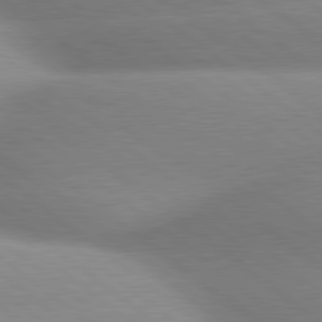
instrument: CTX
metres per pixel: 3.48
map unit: lApd
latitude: 80.1767
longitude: -160.8002
